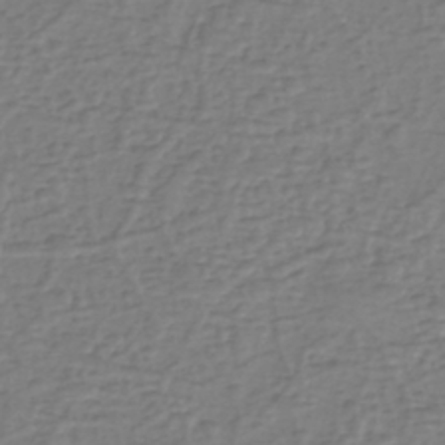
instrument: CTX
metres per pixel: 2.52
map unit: eHh
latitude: -39.8800
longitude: -27.4993
